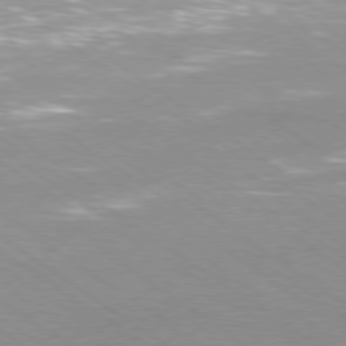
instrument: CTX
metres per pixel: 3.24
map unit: Ap
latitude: -79.7855
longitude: -66.8002
